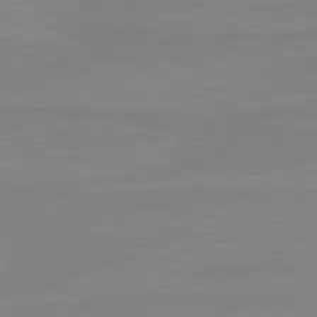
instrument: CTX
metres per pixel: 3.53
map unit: lApd
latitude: 80.9514
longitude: -176.4223
